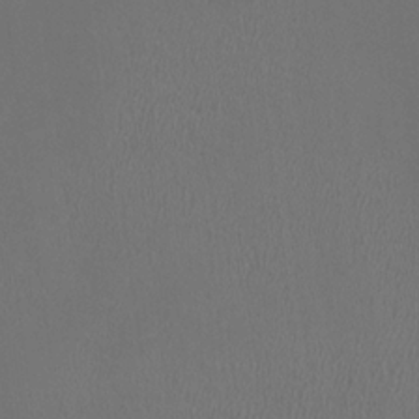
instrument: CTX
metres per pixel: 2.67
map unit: HNhu
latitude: 0.0822
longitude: -1.1214
